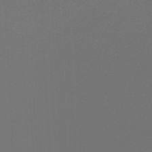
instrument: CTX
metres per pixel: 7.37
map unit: lHb
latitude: -47.0297
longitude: 63.8044
